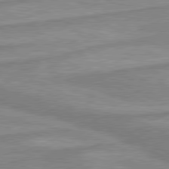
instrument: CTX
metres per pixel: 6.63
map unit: lApd
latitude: 80.2900
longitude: -174.2901
